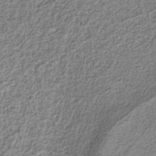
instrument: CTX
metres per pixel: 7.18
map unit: eAb
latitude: -40.0283
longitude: 51.5966
